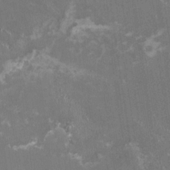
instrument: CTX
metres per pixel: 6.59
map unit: HNhu
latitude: -0.0472
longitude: -2.2522
